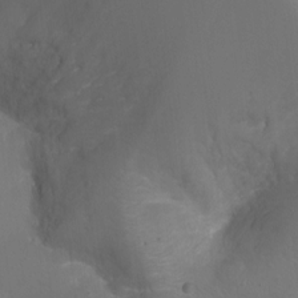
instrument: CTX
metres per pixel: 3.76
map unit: Ht
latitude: -18.1417
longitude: -43.9150
